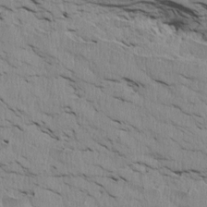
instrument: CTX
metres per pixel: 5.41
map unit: Htu
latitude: 4.0822
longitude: 151.8233
